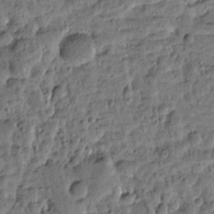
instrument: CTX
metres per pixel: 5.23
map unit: Htu
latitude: 2.2900
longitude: -178.6302
